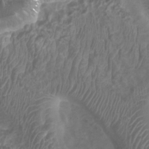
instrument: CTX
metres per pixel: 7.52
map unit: Htu
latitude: 3.5938
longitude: -20.8002
